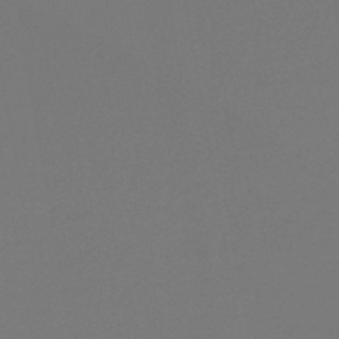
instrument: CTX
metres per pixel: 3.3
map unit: HNb
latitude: -46.0661
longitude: -44.6112
